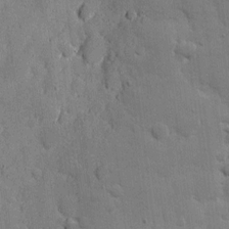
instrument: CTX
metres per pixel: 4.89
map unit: eHh
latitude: 11.1592
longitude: -67.3103
